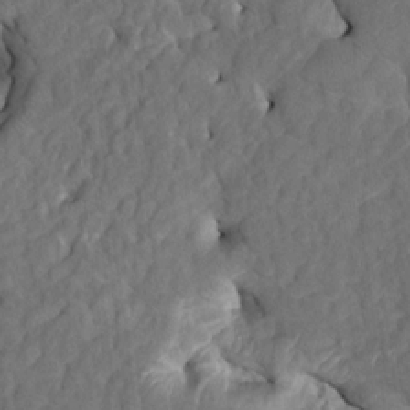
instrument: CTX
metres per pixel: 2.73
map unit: HNhu
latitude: 6.9892
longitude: -3.4426
